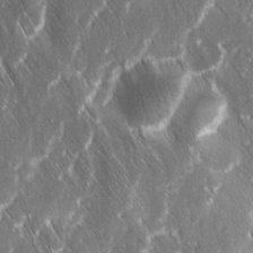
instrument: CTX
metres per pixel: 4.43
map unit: Ave
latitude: 9.0270
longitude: -104.7813
